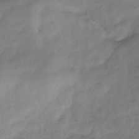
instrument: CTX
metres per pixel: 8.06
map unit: Hve
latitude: -33.1243
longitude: 91.0109
